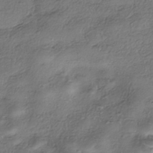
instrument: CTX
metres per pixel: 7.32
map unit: eHh
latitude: -42.0849
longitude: 121.3698
